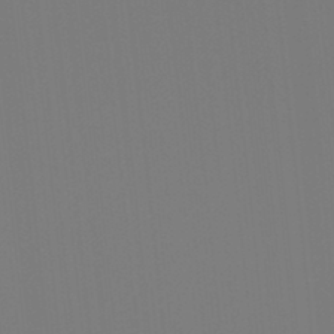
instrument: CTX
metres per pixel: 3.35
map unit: Hto
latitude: -7.9556
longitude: -49.0081
